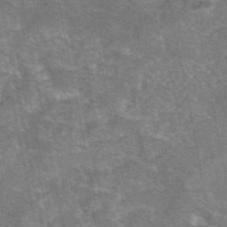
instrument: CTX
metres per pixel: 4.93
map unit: eAb
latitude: 46.9703
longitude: 103.5777
